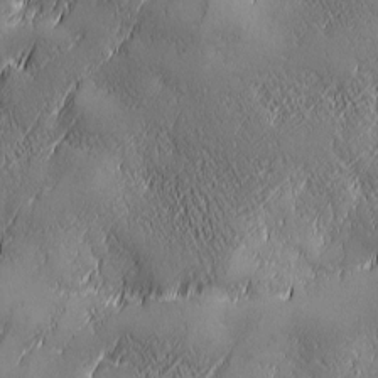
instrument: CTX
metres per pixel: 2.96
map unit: Ave
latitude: 2.4223
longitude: -112.4034
